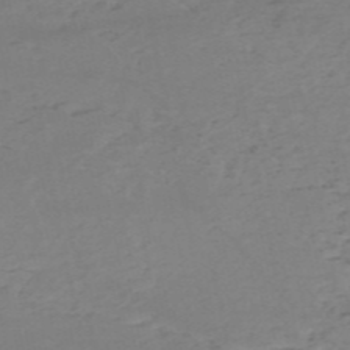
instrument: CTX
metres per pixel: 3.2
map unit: HNb
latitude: -54.8408
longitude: -44.1389
